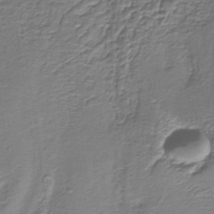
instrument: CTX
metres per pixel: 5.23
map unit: lHb
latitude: -39.3321
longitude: 53.1998
